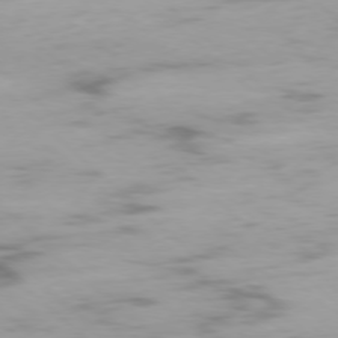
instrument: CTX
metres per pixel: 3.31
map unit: Ap
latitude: -77.8611
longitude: -90.5168
